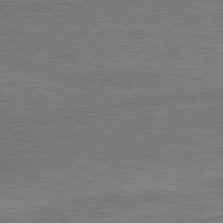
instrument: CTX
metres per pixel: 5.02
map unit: lApd
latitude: 81.1970
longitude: 173.2943
